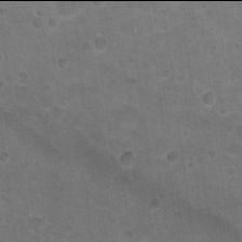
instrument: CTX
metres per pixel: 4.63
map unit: Nhu
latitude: 17.9906
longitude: -32.3845
